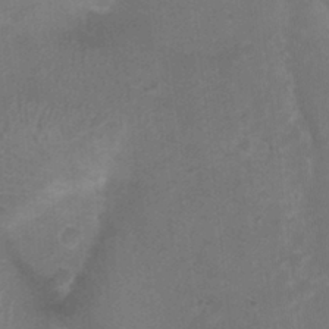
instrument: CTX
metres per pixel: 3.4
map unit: Nhu
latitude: -0.1228
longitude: -16.7246
